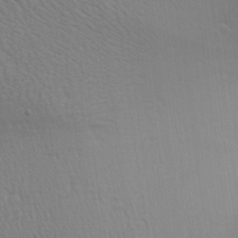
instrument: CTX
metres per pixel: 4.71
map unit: Aa
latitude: 26.6491
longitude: -136.8002
